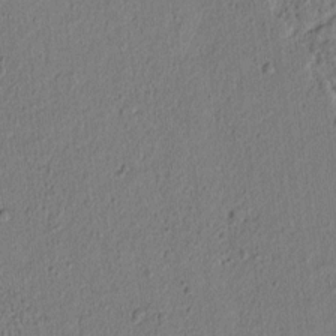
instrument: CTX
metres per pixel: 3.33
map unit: lAvf
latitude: 6.4034
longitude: 166.4251
